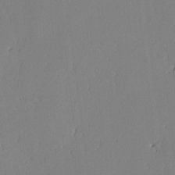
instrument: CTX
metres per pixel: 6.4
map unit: lAvf
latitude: -2.6707
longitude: -106.3089
